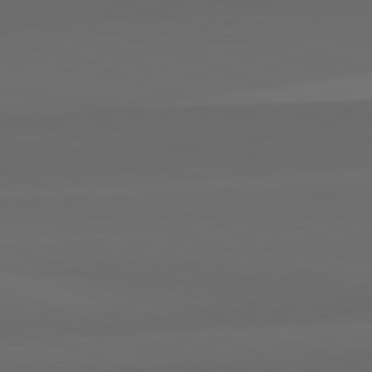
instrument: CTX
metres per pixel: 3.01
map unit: lApd
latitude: 82.4412
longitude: 134.7463
